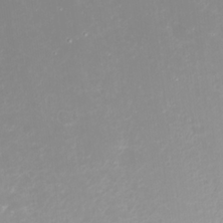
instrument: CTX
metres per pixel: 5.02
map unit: Nhu
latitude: 24.1577
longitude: -62.6680
